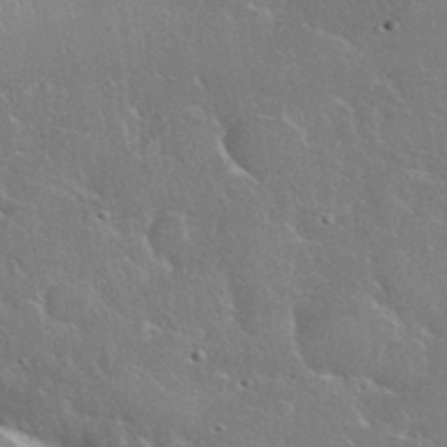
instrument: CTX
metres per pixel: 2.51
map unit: eHh
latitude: 37.4238
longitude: -61.8205
